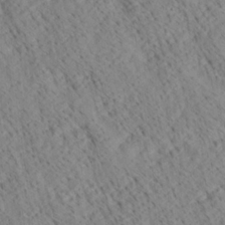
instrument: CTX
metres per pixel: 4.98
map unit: Ave
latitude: 21.0270
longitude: -140.3278
